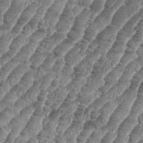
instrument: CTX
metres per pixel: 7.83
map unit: eHh
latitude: 36.4034
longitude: -137.0648
